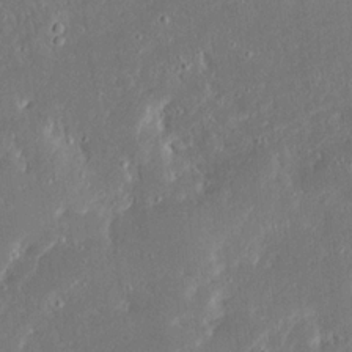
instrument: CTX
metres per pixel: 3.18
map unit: Ave
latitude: 17.4804
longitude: -140.4601
